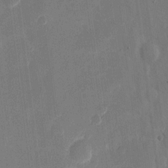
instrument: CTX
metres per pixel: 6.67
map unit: eHh
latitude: 10.5546
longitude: -69.9528
